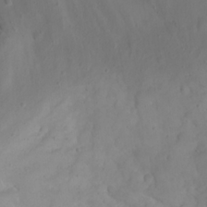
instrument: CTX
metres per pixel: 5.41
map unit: eHh
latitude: 23.2159
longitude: -66.2900
